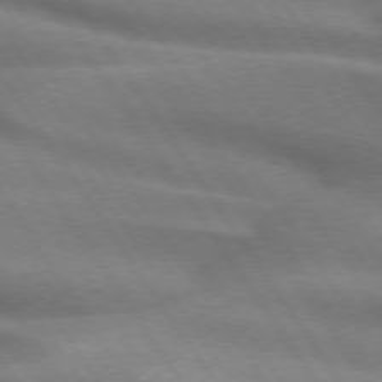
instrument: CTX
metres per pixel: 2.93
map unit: lApd
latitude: 74.5168
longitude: -63.6127
